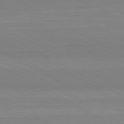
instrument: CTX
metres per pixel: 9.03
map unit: Hpe
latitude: -80.7274
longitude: 21.2942
